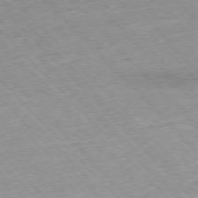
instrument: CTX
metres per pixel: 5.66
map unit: Ap
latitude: -76.5574
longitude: -87.4615
